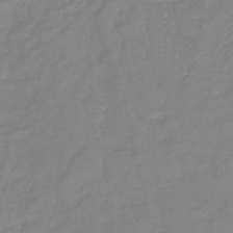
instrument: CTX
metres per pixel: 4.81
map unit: lHb
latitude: -41.2943
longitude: 75.6155
